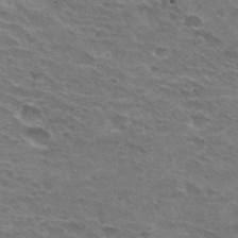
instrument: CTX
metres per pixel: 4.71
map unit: Hto
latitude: 30.6302
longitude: -44.2333
